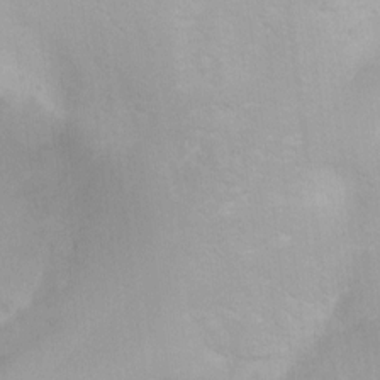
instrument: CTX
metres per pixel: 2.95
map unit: Ht
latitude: 2.8947
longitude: -33.8961
